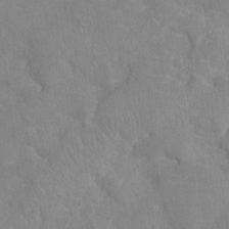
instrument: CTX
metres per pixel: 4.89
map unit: Ht
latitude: -9.1620
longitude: -22.1200
